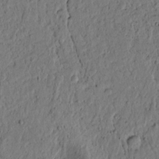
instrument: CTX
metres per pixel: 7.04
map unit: lAvf
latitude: 4.2333
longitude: 164.9920
